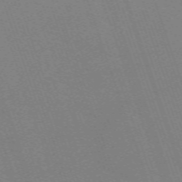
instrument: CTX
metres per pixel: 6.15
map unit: eHh
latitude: -64.7652
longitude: 51.6722
